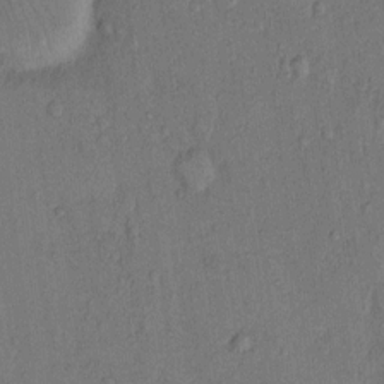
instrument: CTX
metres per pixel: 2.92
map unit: Hto
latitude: 10.1389
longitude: -58.4034
